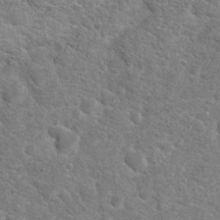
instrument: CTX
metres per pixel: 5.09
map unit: Hto
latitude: 19.4615
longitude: -37.2726
